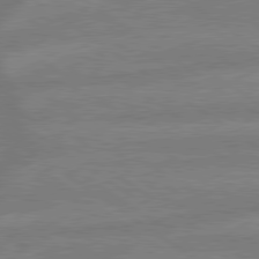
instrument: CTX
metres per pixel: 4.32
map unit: lApd
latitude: 79.4427
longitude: -164.5357
